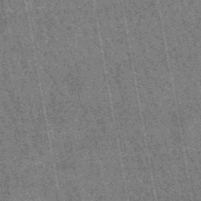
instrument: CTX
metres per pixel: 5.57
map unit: lHb
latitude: -48.1228
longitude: 73.6533
